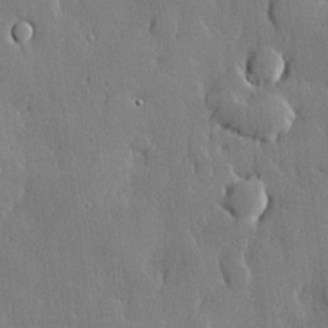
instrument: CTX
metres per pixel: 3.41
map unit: lHvf
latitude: 20.6680
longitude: 145.5399
